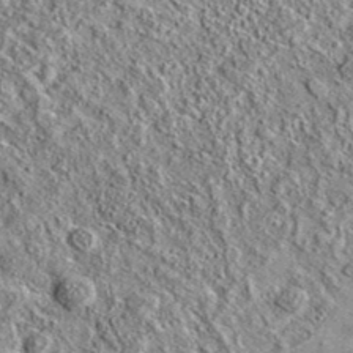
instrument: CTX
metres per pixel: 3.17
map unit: eAb
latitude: 36.7246
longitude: 109.9367
